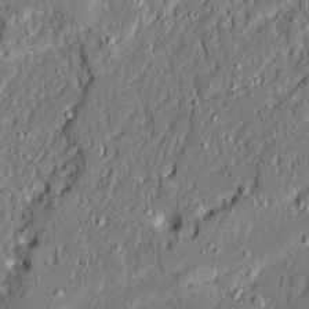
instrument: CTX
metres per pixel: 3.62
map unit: Ave
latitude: 20.8947
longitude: -128.3089
